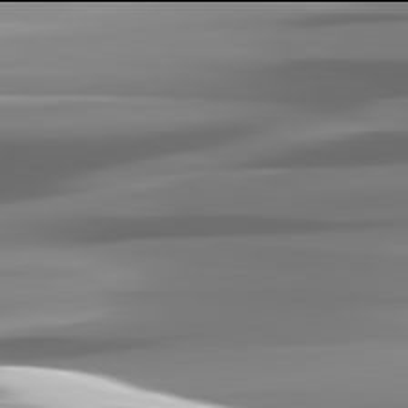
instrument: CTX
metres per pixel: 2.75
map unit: lApd
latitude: 81.9906
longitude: -142.2145
